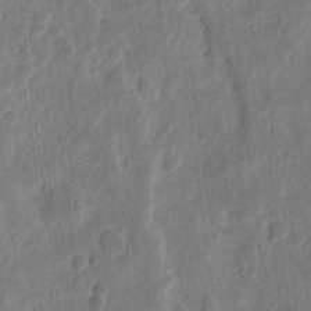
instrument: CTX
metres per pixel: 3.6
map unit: eHh
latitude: 11.5182
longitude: -73.4994
